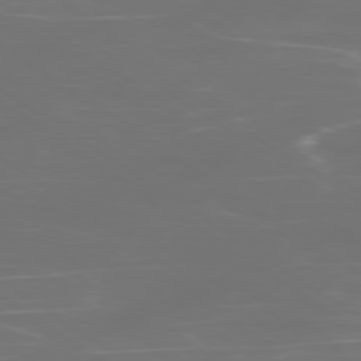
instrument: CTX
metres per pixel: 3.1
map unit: Ap
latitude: -79.3509
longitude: -93.1403
